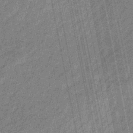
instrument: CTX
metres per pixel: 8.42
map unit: eHb
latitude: -43.7855
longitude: 87.2754
